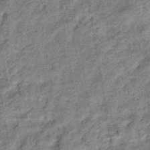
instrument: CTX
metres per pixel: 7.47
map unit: eHb
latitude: -39.6722
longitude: 79.5588
